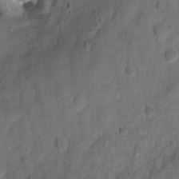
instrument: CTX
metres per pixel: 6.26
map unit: Hto
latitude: 2.3278
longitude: -35.8016
